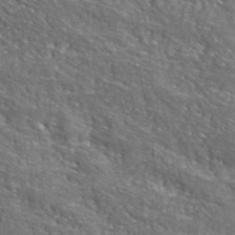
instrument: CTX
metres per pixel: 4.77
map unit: lHvf
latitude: 40.5545
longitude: -87.2348
